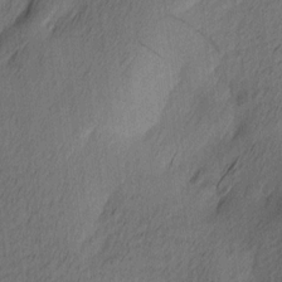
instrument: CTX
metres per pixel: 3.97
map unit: Ave
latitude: 13.6316
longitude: -106.5735
